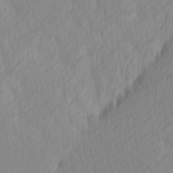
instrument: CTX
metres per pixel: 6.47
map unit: Ave
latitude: 12.9703
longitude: -106.6868
